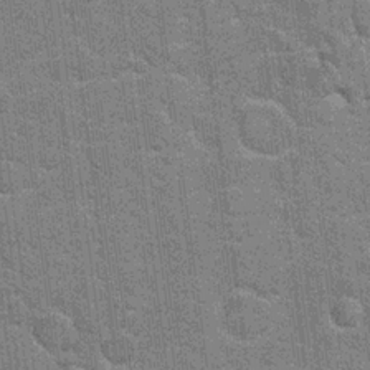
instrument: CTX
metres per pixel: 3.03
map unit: Hto
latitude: 20.5546
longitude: -48.4034
